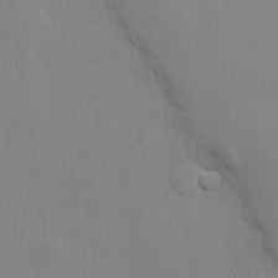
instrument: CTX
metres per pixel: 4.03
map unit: lHvf
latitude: 21.1970
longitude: 141.5210
